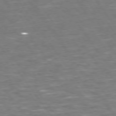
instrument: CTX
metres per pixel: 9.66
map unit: Hpe
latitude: 73.6694
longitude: -125.5560
